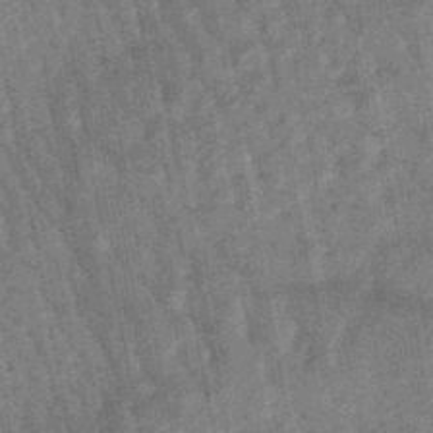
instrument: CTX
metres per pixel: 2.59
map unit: lHb
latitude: -47.5210
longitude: 77.9367
